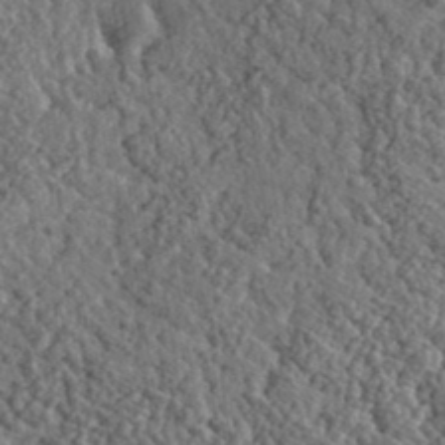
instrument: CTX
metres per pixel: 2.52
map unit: eHh
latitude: 36.0255
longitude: -79.9339
